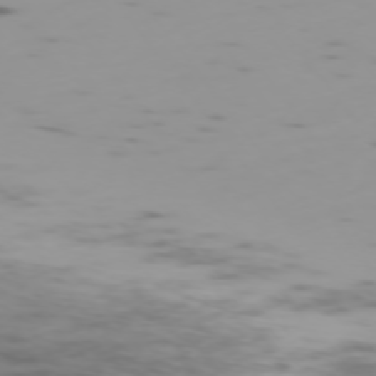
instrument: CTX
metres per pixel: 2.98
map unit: Ap
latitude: -75.6155
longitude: -67.8205
